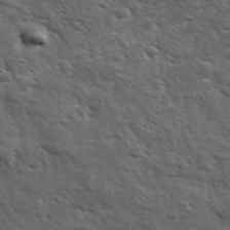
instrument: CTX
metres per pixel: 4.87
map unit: Ave
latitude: 17.4993
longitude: -132.4034
